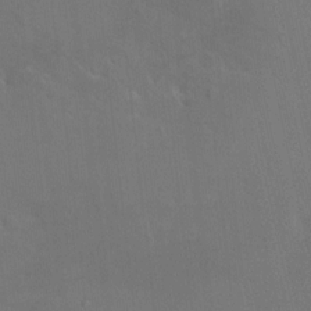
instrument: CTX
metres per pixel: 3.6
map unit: HNhu
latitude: 6.7057
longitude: 4.1983
